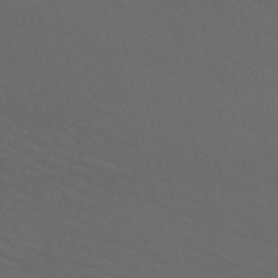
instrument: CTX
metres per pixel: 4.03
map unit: HNb
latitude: -50.9353
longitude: -43.4615
